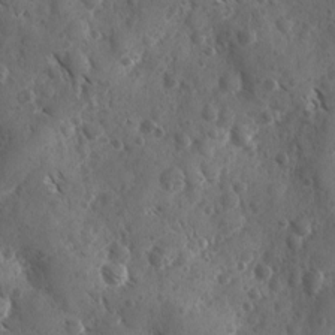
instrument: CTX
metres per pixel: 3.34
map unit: Ave
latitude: -10.1606
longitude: -119.0458
